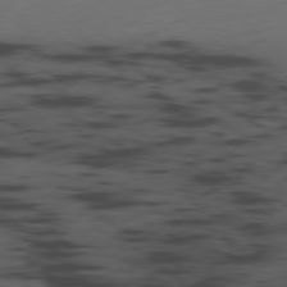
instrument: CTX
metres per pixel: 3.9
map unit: Ap
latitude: -79.3887
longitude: -62.1578
